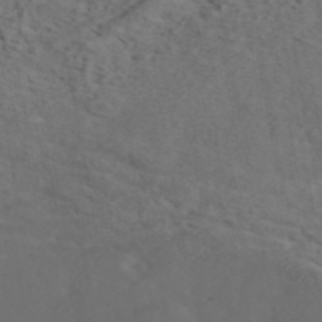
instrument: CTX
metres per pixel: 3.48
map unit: ANa
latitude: 44.7246
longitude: 37.7855
